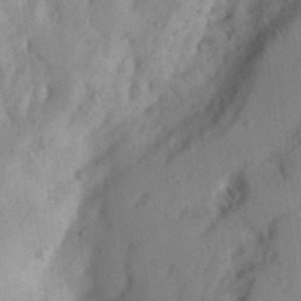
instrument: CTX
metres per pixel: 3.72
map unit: Aa
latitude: 28.3467
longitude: -146.8380
